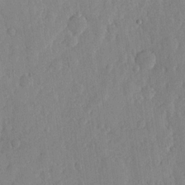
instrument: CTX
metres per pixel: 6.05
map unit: lHvf
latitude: 19.3103
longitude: -115.7449
